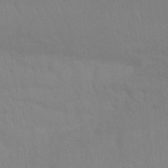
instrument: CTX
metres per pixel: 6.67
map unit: Nhu
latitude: 23.3293
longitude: -63.2537
